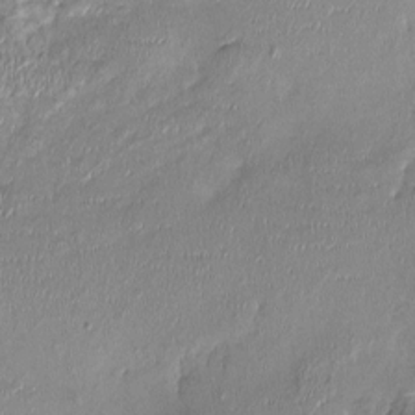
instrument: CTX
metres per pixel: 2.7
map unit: Nhu
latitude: -1.0109
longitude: -14.5735
